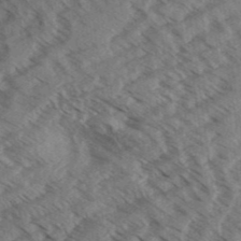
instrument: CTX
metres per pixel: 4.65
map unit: Aa
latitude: 32.7624
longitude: -139.0836
